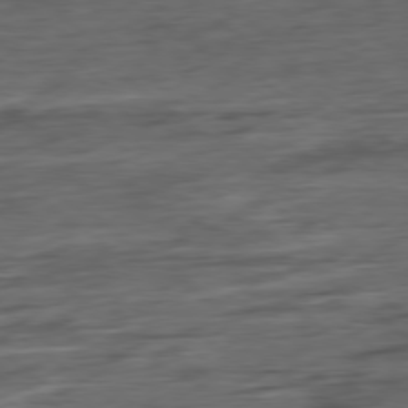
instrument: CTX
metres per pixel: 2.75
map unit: Hpe
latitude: -79.2565
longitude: -19.7638
